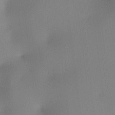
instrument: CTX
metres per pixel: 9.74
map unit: lAa
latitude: 2.4034
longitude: -115.9717
